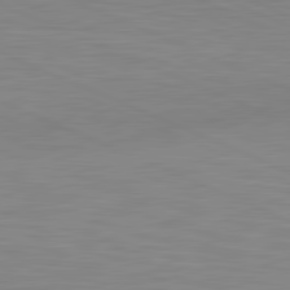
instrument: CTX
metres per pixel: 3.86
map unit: lApd
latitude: 81.4615
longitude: -169.0270
